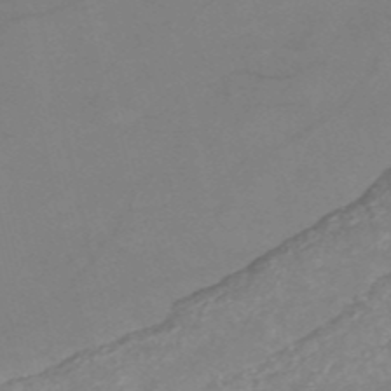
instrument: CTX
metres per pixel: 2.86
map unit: HNb
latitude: -53.1431
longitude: -45.9528
